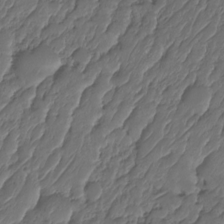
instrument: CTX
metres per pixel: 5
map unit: HNhu
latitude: -24.5951
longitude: 50.6707
